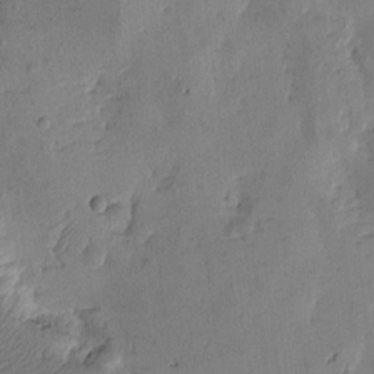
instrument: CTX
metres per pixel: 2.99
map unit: Htu
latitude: -3.4265
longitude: -176.4412
